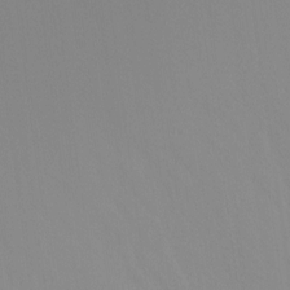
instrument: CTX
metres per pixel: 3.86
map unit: Ht
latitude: -14.9353
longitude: -50.3656
